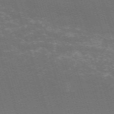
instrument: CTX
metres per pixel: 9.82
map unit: HNb
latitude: -54.5385
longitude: -36.3467
